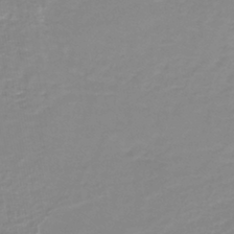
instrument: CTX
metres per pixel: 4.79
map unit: lHb
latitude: -44.0283
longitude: 54.6519
